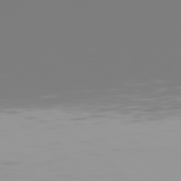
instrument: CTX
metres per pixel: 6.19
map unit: Hpe
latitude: 77.6694
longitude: -142.0255
